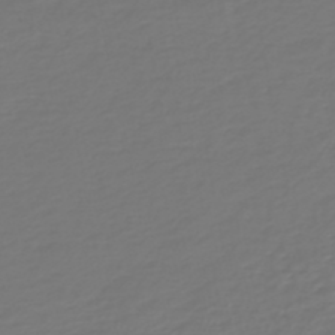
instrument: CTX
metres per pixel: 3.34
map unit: HNb
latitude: -47.2187
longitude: 54.9731
